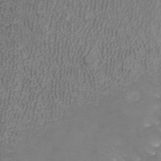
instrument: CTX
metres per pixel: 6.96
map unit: ANa
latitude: 38.5924
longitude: 23.2565
